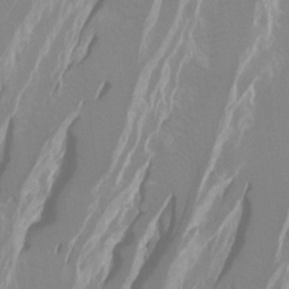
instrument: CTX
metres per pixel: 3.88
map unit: Ht
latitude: -7.4832
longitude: -28.3656
